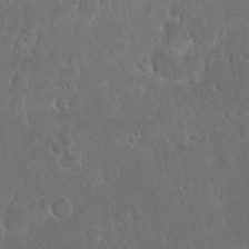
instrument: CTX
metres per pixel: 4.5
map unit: eHh
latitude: 22.1767
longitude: -58.5735
